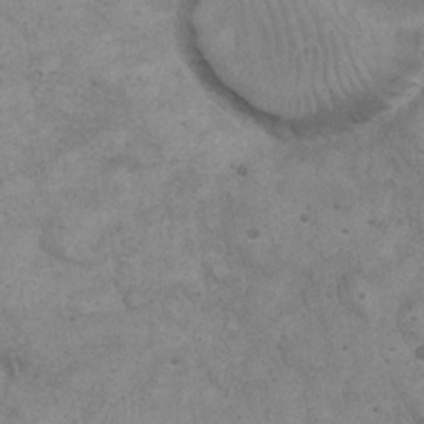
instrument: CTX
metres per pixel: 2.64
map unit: eHh
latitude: 20.5168
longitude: -59.2537
